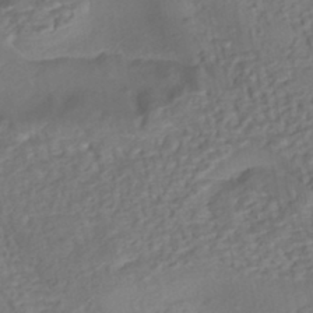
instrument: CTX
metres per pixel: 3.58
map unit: eHh
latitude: -43.2753
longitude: 120.7274
